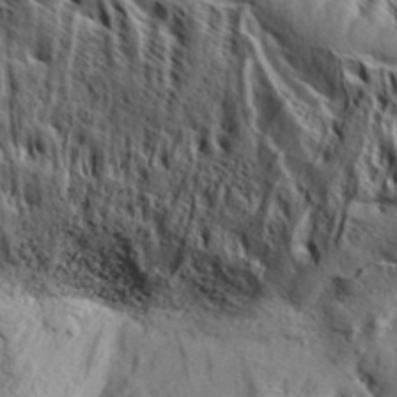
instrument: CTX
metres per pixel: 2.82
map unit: Aa
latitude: 33.4049
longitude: -136.9136
